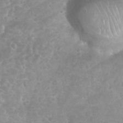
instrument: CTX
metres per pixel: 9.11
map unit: Nhu
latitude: 27.1781
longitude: -63.5371
